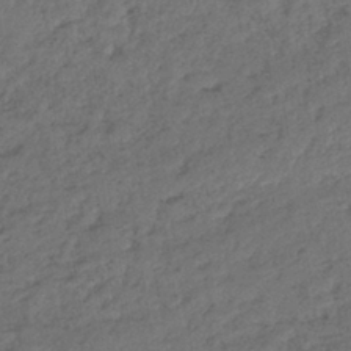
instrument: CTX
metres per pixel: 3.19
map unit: lHb
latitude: -38.8408
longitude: 68.8785
